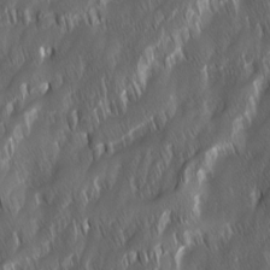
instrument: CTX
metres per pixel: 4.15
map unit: Ave
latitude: 15.6316
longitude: -135.1970
